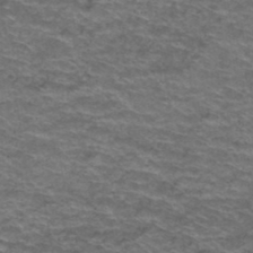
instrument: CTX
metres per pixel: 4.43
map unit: Hto
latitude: 38.4034
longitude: -42.8191
